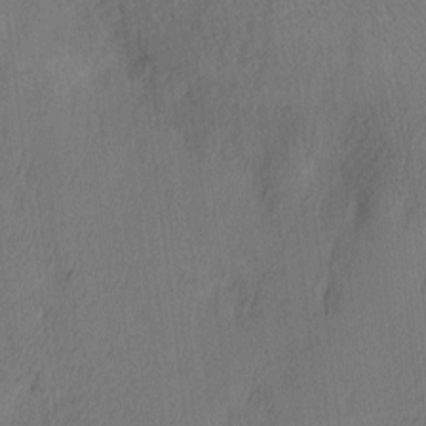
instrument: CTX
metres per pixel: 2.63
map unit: Ave
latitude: 12.9325
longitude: -107.0836
